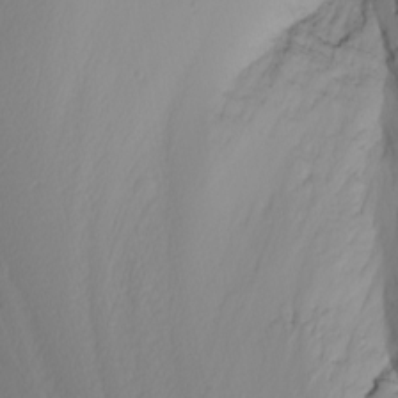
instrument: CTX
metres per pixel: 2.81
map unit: Nhu
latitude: -4.1605
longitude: -86.3656
